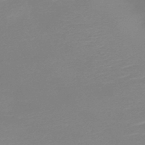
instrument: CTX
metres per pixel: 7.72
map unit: HNb
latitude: -45.3888
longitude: -44.2522
